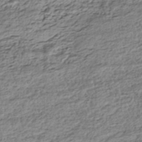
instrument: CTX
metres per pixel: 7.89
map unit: HNhu
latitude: -43.3131
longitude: 105.8422
